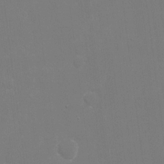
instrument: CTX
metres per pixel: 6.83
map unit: eHh
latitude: 19.8961
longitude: -69.3860
